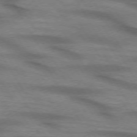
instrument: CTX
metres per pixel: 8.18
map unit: lApd
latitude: 73.0648
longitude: -58.1767
